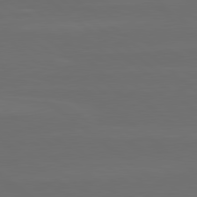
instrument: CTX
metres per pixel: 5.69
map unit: lApd
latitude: 80.1200
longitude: -115.4237
